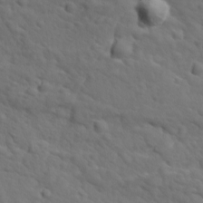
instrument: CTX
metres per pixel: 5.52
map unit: Ave
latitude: 17.8583
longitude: -132.5357
